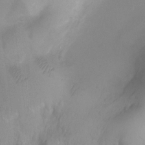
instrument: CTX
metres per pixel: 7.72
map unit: Ht
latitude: -6.0850
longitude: -21.4616
